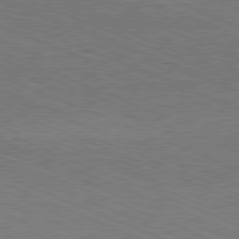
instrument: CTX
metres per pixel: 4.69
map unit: Hpe
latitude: -81.7289
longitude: 16.9542
